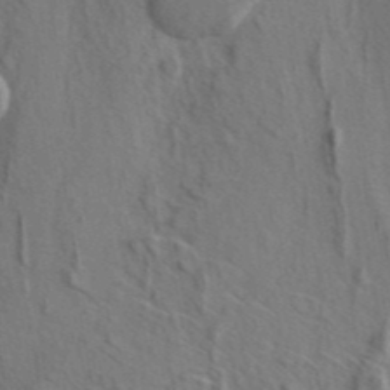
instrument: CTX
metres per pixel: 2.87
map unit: ANa
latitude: 42.4412
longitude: 53.6721
